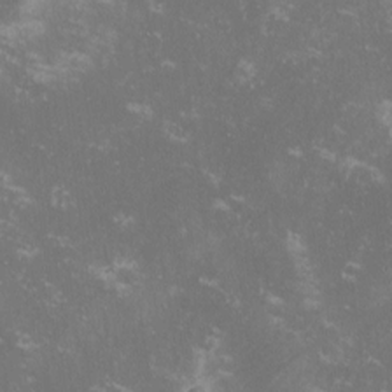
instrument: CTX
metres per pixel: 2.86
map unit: lHvf
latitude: -13.2565
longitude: -99.7260
